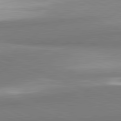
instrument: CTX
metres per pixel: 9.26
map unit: lApd
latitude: 81.8583
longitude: 160.4629
